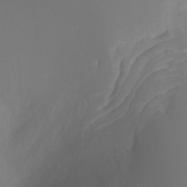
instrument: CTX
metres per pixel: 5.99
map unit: Nhu
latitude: -12.8597
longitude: -72.2712
